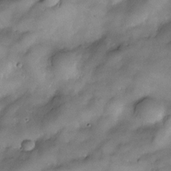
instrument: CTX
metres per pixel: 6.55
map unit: Nve
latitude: -26.8974
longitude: -148.9136
